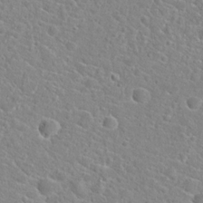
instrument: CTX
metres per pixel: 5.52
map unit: Hto
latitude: 22.0633
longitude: -44.8569
